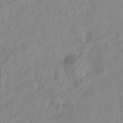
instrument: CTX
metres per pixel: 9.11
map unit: lHvf
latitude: 14.7247
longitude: 178.5007
